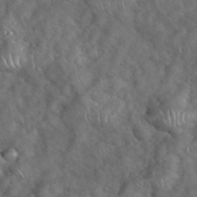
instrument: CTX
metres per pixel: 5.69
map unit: eHh
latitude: 39.4804
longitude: -57.3670
